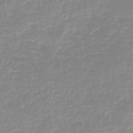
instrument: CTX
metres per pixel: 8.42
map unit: HNb
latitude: -44.6141
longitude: 53.6532
